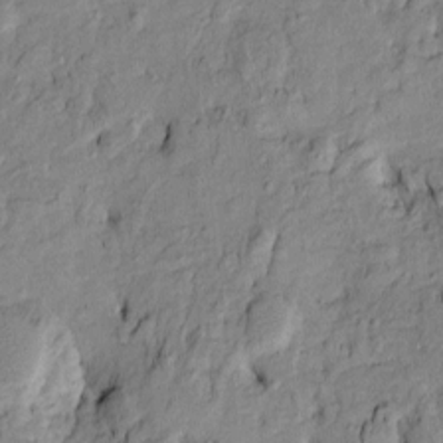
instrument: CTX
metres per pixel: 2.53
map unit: Htu
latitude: -9.3887
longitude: 177.3510
